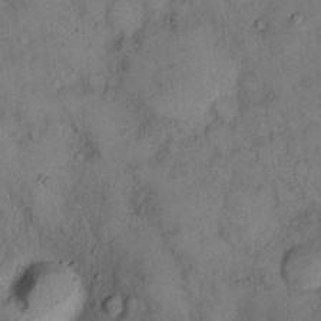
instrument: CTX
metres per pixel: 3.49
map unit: eHh
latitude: 13.0459
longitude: -63.1592
